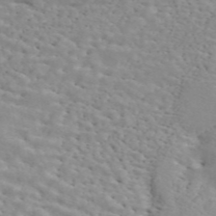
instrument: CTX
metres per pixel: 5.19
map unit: ANa
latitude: 45.2726
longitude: 28.7274
